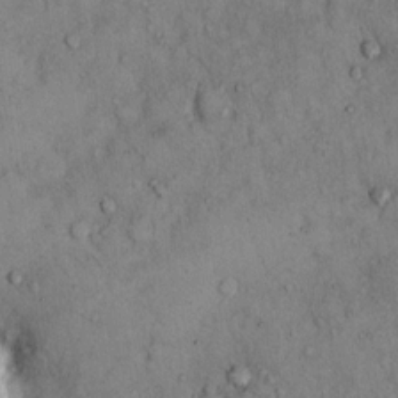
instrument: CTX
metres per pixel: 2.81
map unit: Hto
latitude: 12.1389
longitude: -60.2144
